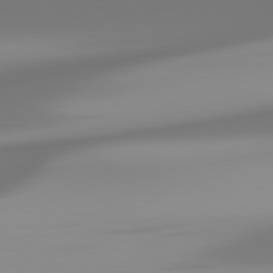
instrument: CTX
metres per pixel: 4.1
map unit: Hpe
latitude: 78.8191
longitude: -142.6113
